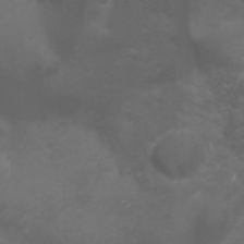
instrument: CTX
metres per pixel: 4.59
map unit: Nhu
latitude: -4.8786
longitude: -75.2915
